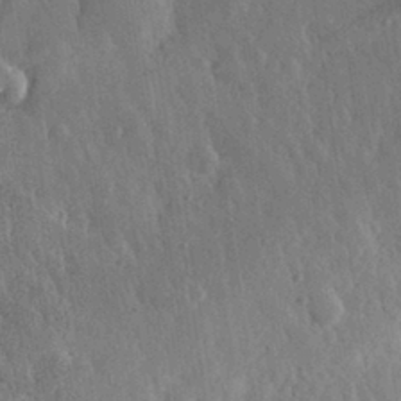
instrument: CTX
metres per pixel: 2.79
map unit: eHh
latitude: 31.6316
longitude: -79.8017
